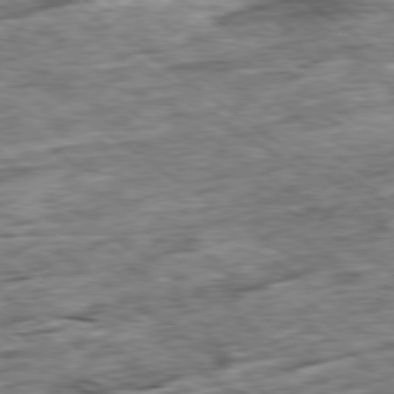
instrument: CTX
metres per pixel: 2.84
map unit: Ap
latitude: -79.4454
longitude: -86.1578
